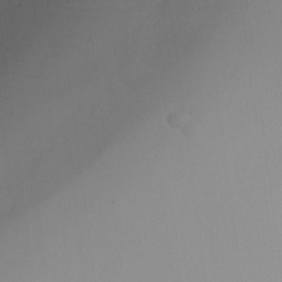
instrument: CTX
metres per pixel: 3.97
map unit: Nhu
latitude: -17.5966
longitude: -45.4237
